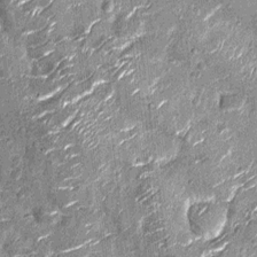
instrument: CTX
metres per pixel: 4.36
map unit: Nhu
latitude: -14.0472
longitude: -23.1781
